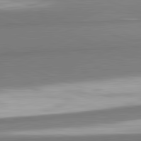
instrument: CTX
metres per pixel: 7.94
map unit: lApd
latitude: 82.3656
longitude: 172.4062
